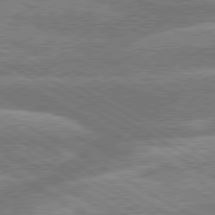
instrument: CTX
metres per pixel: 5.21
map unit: lApd
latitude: 79.8961
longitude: -134.4601
